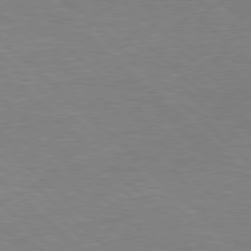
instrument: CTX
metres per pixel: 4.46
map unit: Hpe
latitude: 77.6127
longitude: -157.0458
